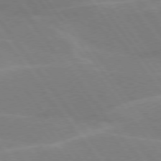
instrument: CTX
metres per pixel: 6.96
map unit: lApd
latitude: 75.0647
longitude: -67.4048
